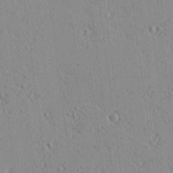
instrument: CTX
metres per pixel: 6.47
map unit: Ave
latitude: 18.6112
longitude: -140.0633
